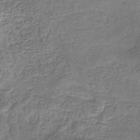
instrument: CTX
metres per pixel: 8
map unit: eHb
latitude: -33.4644
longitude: 76.1984
